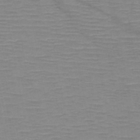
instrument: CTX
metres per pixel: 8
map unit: HNb
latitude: -46.9164
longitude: -40.8569
